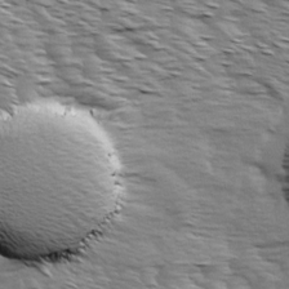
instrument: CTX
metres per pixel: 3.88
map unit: Ave
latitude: 14.6302
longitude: -103.5938
